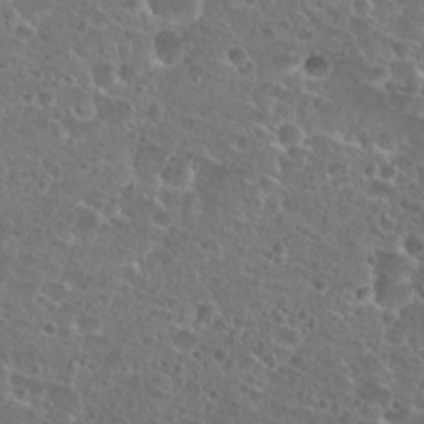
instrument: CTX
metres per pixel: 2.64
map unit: Hto
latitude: 27.2159
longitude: -50.8947
